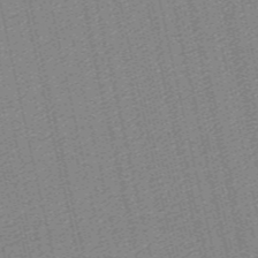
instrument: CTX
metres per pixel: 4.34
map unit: lHb
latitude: -46.9541
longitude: 59.1620
